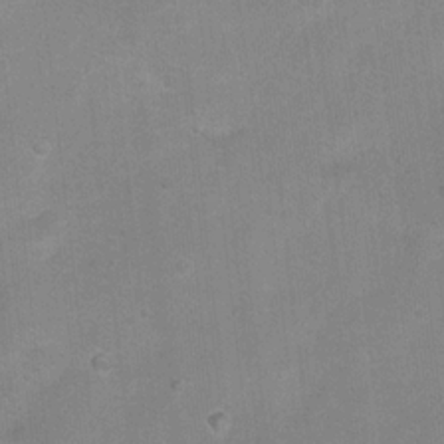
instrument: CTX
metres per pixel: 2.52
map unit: Hto
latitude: 17.1403
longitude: -38.9325
